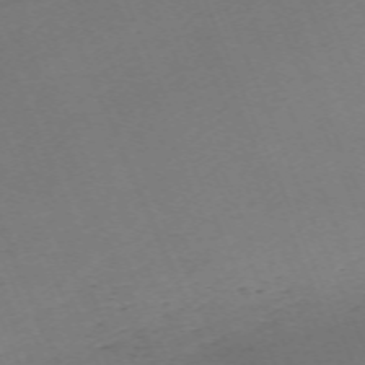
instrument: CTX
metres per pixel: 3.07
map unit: Nhu
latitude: -68.1416
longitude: 38.3684
